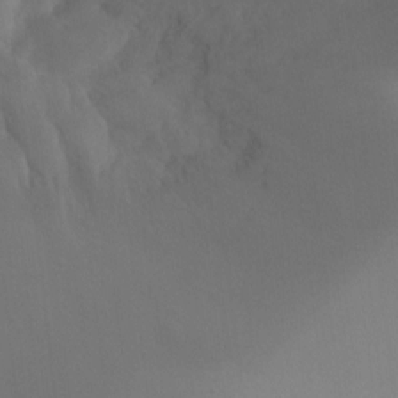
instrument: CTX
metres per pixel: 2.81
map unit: Ht
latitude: -9.5399
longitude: -33.6127
